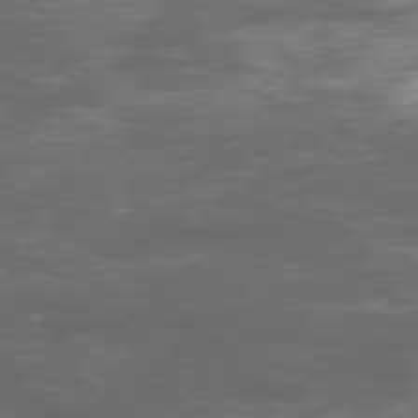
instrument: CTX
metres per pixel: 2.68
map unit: Ap
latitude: -76.2550
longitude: -69.1592
